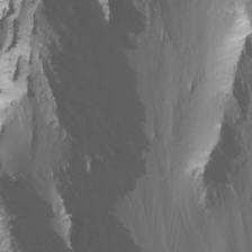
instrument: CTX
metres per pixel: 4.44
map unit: Nhu
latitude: -11.5399
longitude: -63.7261
